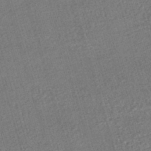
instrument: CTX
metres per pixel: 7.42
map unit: HNhu
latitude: -47.3509
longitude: 99.5021
